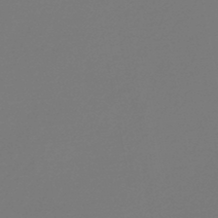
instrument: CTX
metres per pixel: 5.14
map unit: lHb
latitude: -46.3873
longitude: 65.7667
